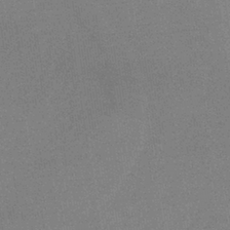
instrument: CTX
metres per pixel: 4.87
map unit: lHb
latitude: -36.2739
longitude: 68.4629
